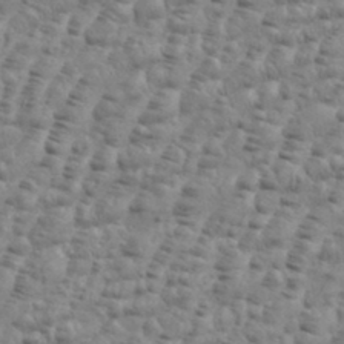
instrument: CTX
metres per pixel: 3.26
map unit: eHh
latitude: 36.0255
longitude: -136.3656
